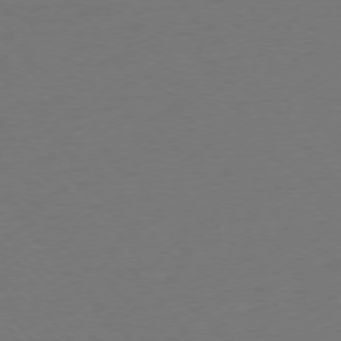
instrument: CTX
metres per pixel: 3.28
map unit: Ap
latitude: -75.8045
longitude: -94.2523
